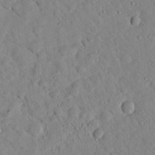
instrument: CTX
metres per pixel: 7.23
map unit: lHvf
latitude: 14.5357
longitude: 179.0864
